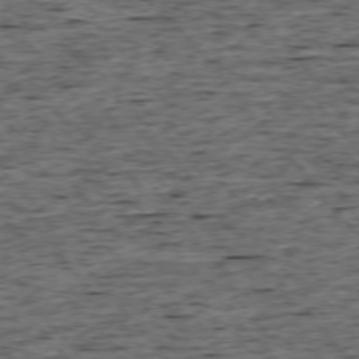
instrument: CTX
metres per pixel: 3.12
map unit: Ap
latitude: -75.6155
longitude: -92.3656
